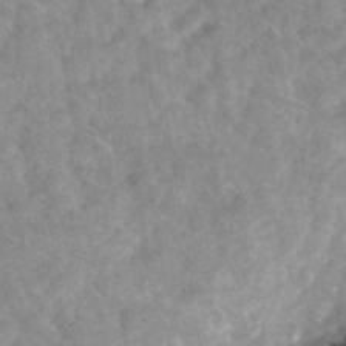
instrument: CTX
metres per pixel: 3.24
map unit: Hto
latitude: 34.6868
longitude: -48.3656
